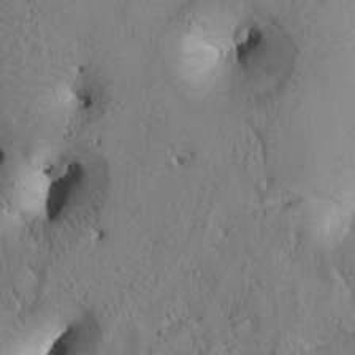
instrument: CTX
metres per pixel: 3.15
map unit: Htu
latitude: 0.2522
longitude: 173.8989
